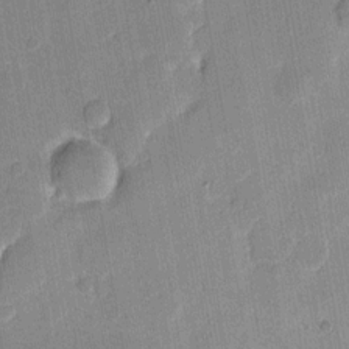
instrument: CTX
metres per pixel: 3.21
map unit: eHh
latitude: 7.6883
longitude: -66.2522
